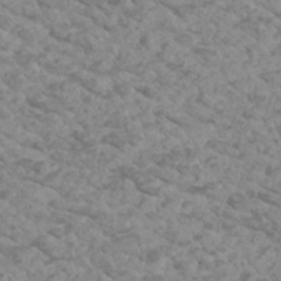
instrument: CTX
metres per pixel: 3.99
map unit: Htu
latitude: 2.5545
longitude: -21.0837
